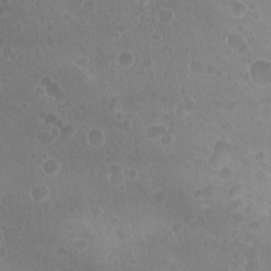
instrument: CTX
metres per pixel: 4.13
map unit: Nhu
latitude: -15.5777
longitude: -25.4804
